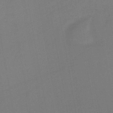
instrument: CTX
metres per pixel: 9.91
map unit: HNb
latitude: -46.3495
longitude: -40.6112
